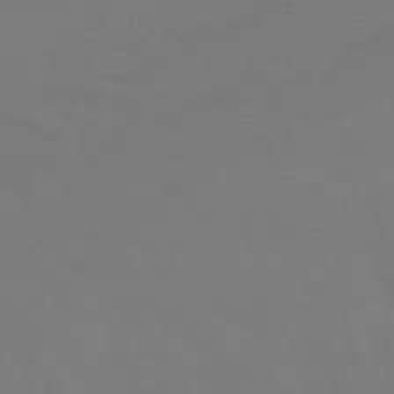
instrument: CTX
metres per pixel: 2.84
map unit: HNhu
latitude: -46.4629
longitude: 90.8975
